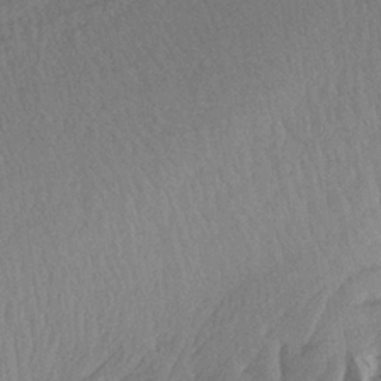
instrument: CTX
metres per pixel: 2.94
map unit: Aa
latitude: 18.2900
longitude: -144.3089
